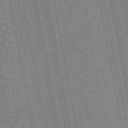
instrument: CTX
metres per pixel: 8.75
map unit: HNb
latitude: -49.2943
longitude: -49.2915
